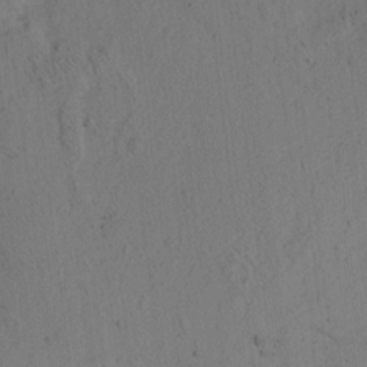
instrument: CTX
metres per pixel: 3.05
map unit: eHh
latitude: 3.0458
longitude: -78.5735
